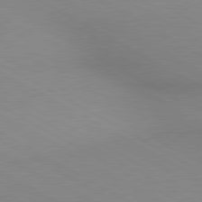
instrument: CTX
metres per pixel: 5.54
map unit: lApd
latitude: 80.3089
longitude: 135.3132
